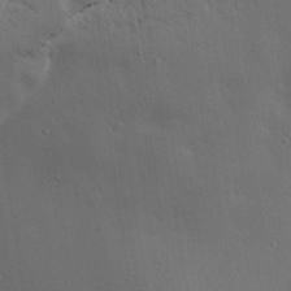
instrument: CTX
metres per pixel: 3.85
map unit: Nhu
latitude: 18.7246
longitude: -73.8584
